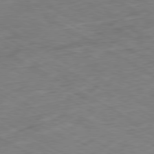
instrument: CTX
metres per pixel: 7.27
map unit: Ap
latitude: -80.3873
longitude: -81.2348
